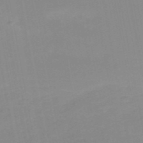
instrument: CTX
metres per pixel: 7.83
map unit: HNb
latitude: -51.1242
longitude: -51.2914
